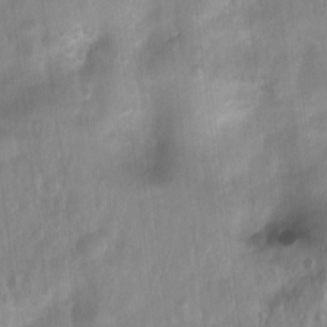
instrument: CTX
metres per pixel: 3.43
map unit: Ht
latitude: 4.1011
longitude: -21.8394
